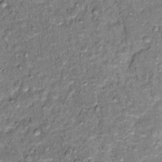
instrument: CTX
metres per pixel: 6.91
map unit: Hto
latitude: 14.9892
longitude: -38.4412
